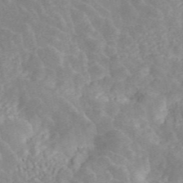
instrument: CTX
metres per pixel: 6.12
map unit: ANa
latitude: 45.6316
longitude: 24.8030
